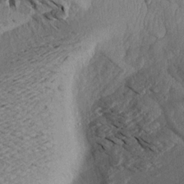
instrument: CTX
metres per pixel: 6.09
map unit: Aa
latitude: 19.2348
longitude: -145.6316
